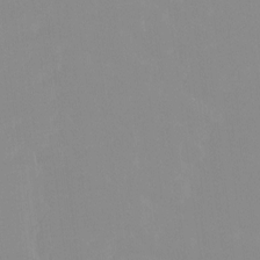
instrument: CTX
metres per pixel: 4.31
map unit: Ht
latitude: -15.0676
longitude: -52.1200
